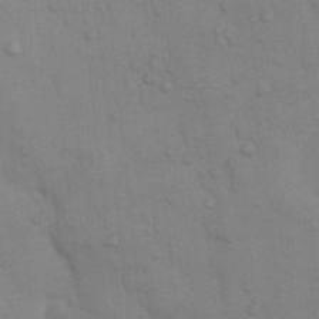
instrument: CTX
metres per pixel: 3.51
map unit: Nhu
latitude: 6.2900
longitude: -24.1011
